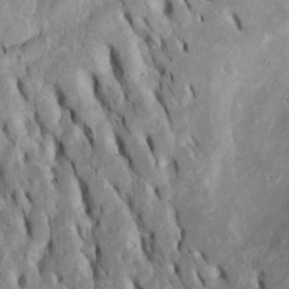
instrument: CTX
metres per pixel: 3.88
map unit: Htu
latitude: -6.3495
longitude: 145.3132
